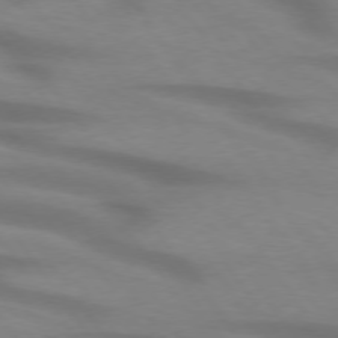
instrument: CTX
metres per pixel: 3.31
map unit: lApd
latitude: 74.4223
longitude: -59.6316
